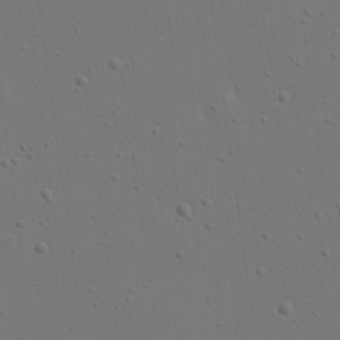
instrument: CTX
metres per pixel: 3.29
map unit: eHh
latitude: 23.4615
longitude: -69.6316
